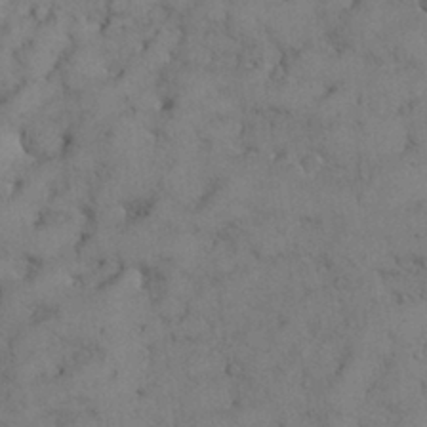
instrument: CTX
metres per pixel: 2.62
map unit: Nhu
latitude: 28.7057
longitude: -71.1970
